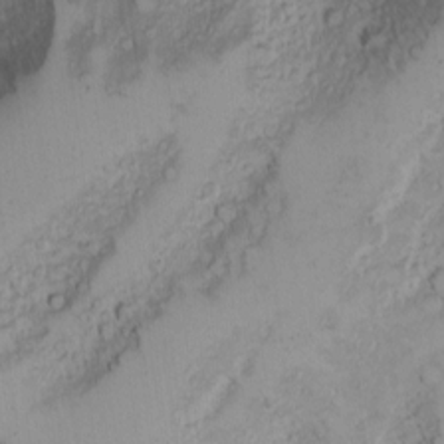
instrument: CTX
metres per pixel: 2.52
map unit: Nhu
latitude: -4.8786
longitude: -86.0822
